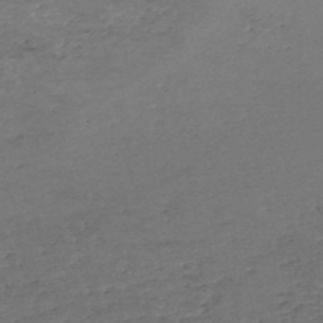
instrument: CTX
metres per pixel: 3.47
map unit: eHh
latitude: -54.2173
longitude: -90.1389
